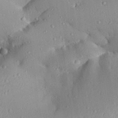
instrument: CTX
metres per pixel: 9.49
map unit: Aa
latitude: 27.5182
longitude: -129.8394
